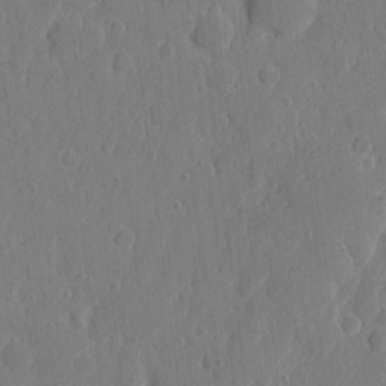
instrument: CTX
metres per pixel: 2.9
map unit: eHh
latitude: 6.6868
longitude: -73.0270
